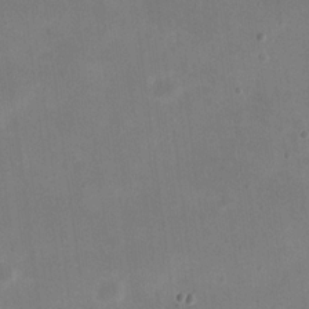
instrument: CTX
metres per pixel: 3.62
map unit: eHh
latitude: 20.7624
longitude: -70.6679
